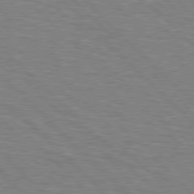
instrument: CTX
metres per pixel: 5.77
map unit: Hpe
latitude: 77.1781
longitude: -151.6694
